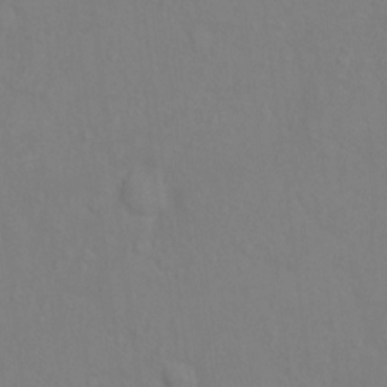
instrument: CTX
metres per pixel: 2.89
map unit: Hto
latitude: -6.3306
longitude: -35.3670
